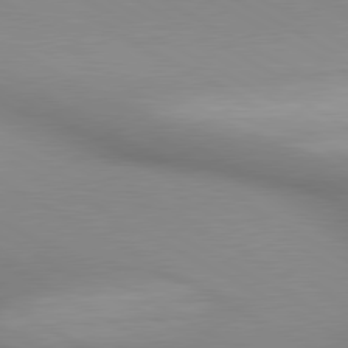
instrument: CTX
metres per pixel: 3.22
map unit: lApd
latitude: 80.4412
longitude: 135.3510
